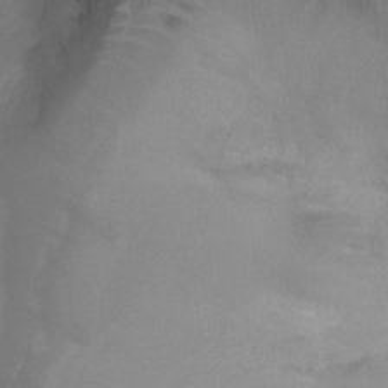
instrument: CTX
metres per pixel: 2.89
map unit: Ht
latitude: -10.3306
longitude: -28.5168
